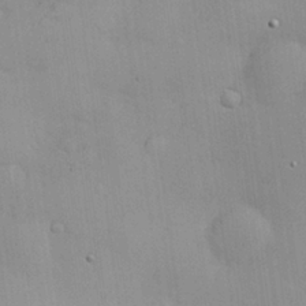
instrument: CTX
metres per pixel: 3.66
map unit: Nhu
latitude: 26.1956
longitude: -69.2159
